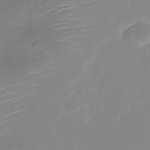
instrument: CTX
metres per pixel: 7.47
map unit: Nhu
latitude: -28.2362
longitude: -78.0255
